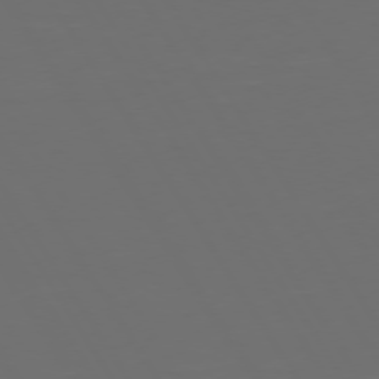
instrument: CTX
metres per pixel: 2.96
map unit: Hpe
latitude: 73.6316
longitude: -128.2522
